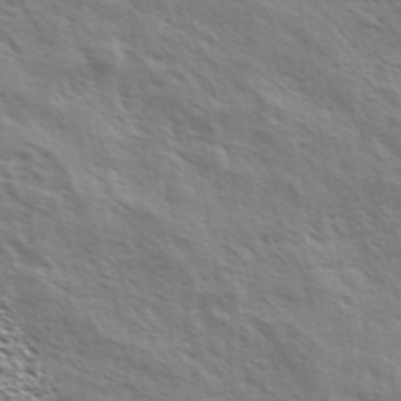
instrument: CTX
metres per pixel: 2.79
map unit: Ave
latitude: 37.2159
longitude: -111.3104
